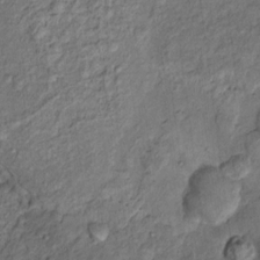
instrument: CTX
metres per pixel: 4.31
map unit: Nhu
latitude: 11.2159
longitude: -27.3104
